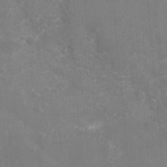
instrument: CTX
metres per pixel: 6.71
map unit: Hto
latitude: 36.1389
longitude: -46.6680
